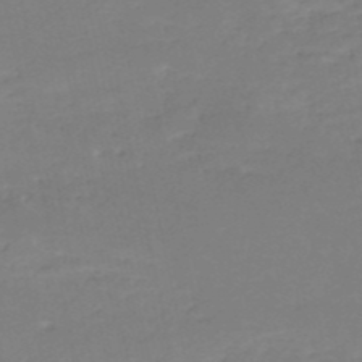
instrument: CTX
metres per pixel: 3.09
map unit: eHh
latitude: -52.2550
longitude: -24.9135
